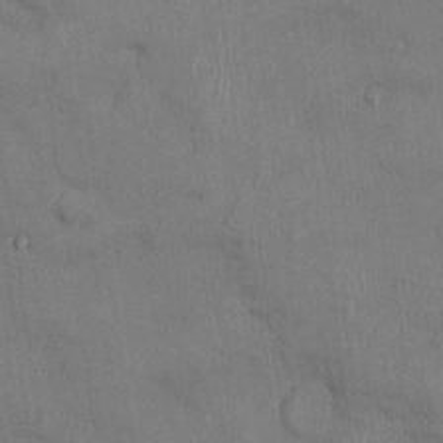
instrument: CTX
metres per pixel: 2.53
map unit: Ht
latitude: -4.1228
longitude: -13.6316
